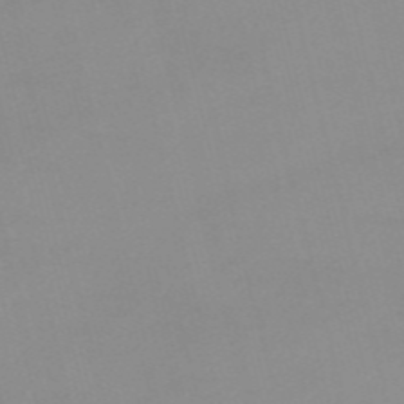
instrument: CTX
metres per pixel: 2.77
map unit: HNb
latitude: -56.6140
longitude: -43.4049
